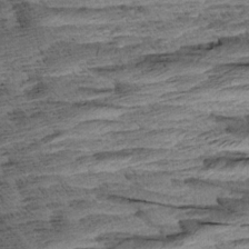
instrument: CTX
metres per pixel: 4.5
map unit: Aa
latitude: 8.2334
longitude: -137.2915
